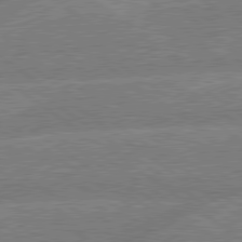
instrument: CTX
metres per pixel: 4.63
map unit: lApd
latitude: 79.3482
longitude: -145.1025
